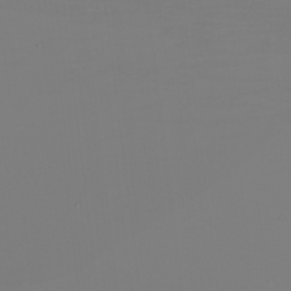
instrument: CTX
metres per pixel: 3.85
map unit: eHh
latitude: -5.8989
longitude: -83.8583
